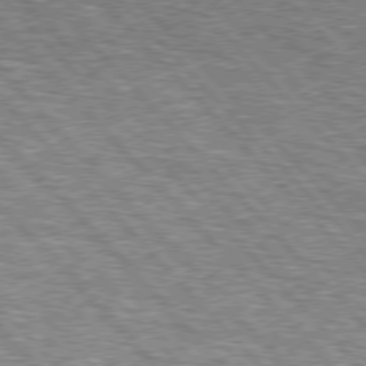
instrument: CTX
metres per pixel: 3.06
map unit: lApd
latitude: 76.2900
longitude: -75.2915
